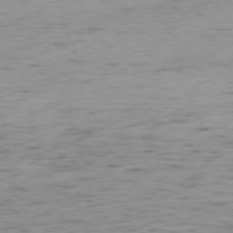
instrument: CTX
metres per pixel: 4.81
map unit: Ap
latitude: -77.1809
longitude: -79.2348
